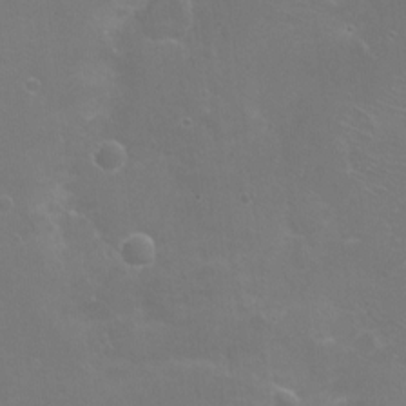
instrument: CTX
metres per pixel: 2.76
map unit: Ht
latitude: -14.4629
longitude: -40.6112
